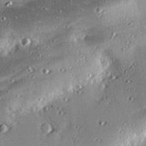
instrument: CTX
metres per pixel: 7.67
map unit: eHh
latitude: 23.1781
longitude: -89.8206
